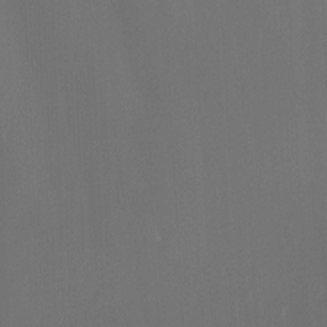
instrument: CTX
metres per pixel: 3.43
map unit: Nhu
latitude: -5.4643
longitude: -90.2711
